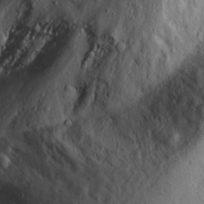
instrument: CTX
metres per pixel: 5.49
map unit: Ave
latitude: 22.8002
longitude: -134.4979
